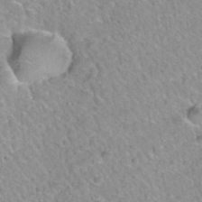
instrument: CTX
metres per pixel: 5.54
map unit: Hto
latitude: 34.9513
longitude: -48.3656
